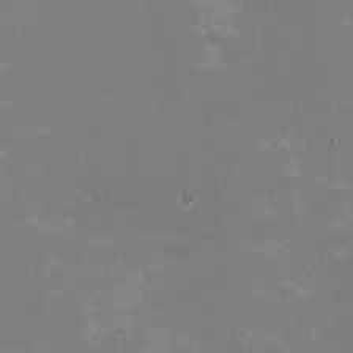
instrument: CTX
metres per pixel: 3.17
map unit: HNhu
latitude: -0.6897
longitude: -3.9150
